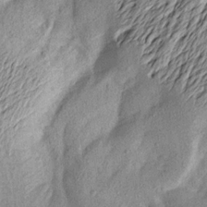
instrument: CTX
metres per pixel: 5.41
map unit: Aa
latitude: 19.6694
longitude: -145.3481
